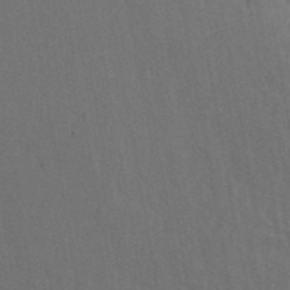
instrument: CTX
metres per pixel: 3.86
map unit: ANa
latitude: 45.9339
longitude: 29.0298
